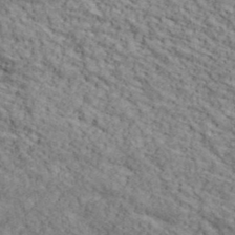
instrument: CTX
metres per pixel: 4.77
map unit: lHvf
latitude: 39.6883
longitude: -86.9702
